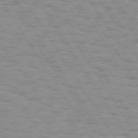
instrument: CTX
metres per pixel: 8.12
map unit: Hpe
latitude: 73.9906
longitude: -136.3468
